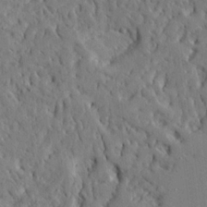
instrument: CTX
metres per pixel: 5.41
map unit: Ave
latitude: 14.4601
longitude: -139.8016
